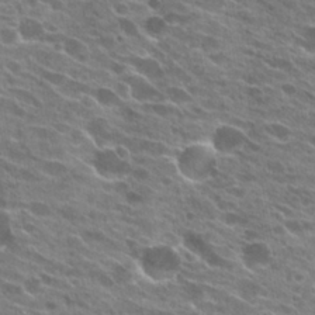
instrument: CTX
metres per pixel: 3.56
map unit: Hto
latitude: 24.7624
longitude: -41.5749
